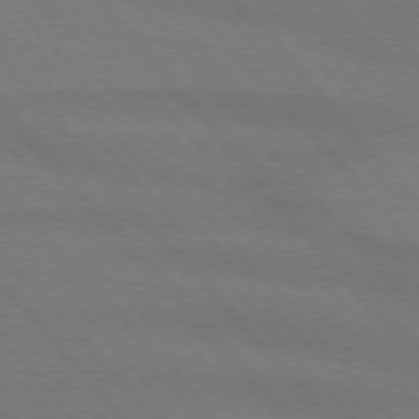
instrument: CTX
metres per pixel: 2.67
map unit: lApd
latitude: 75.2537
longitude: -81.1592
